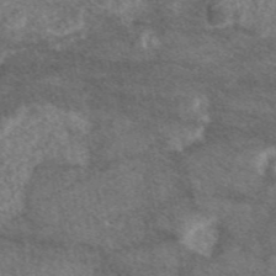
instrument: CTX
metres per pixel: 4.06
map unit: eAb
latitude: 47.6127
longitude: 118.3684
